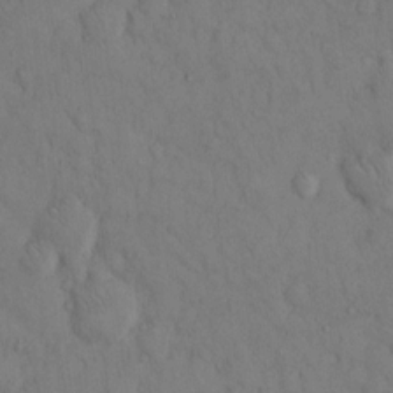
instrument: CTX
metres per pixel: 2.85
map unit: Hto
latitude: 13.0270
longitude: -61.4237
